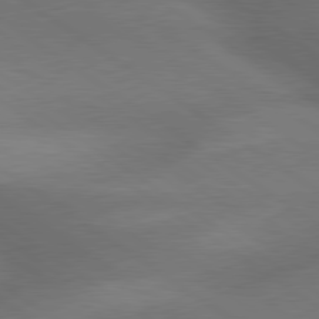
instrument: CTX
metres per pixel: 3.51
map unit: lApd
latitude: 79.5749
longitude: -154.0633
